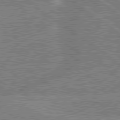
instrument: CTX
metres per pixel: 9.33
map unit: lApd
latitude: 79.5560
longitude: -144.4412
